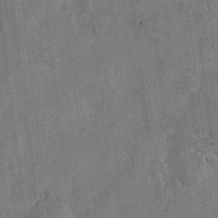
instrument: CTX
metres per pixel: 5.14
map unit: Hto
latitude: 8.4790
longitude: -34.6868
